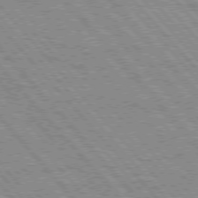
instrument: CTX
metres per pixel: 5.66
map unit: Hpe
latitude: 75.8017
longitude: -154.2711
